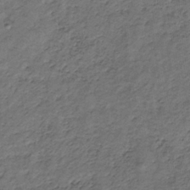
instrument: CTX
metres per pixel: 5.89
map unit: lHb
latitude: -33.3132
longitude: 65.6155
